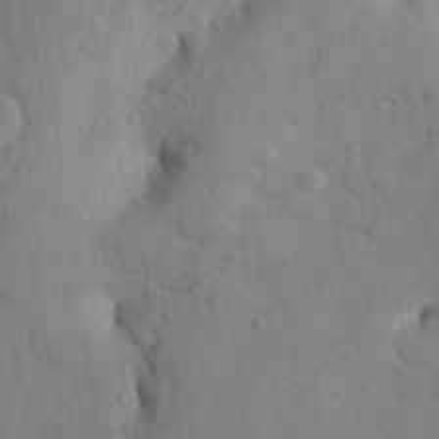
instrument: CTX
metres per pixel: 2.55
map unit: eHh
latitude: 25.3292
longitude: -77.8205
